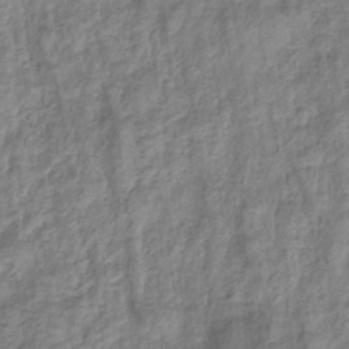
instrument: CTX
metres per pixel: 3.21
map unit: eHb
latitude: -33.5210
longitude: 75.3321
